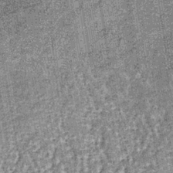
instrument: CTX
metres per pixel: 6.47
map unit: lHb
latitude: -38.2928
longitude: 64.6519
